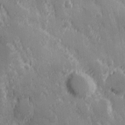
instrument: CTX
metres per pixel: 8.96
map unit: Hve
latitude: 25.3859
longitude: 146.4629
